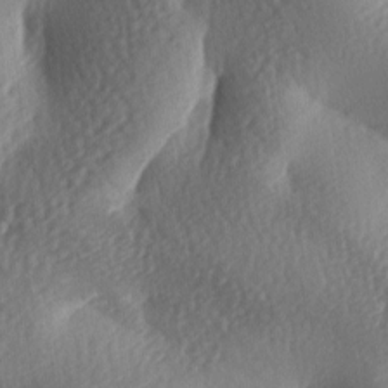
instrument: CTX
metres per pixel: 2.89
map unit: lAa
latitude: -8.2550
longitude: -127.0081
